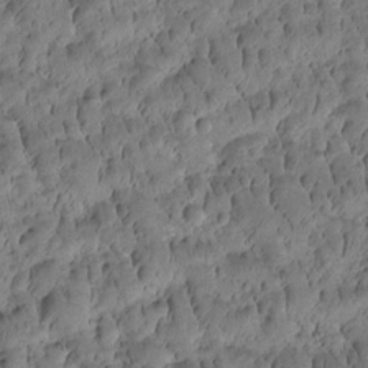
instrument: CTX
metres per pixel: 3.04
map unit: Htu
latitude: -3.0108
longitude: 171.7667
